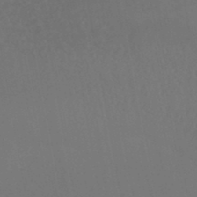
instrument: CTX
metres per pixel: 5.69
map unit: HNhu
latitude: -45.8045
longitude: 93.3699
